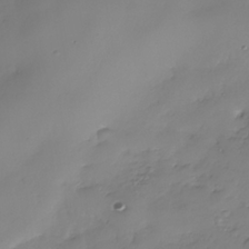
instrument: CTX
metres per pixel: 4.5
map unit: Nhe
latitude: -35.1053
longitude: -144.1389
